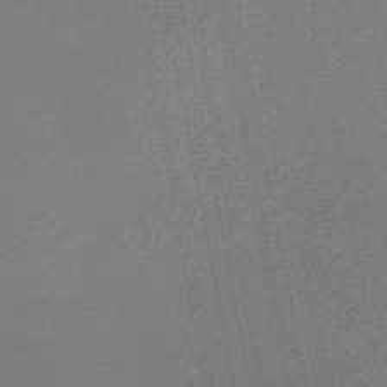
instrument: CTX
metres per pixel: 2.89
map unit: HNhu
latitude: -48.4251
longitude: 98.9919
